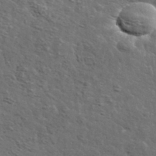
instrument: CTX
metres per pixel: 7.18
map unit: lHvf
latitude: 37.3671
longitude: -88.4790
